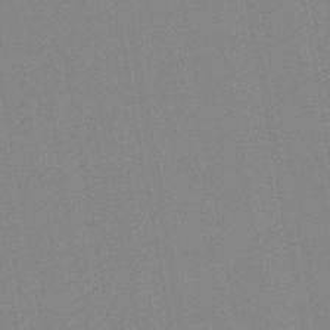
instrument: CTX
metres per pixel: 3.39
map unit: lHb
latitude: -46.2928
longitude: 73.1809
